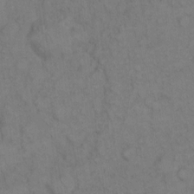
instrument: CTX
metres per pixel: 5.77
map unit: eHh
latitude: 8.8758
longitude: -63.0837
